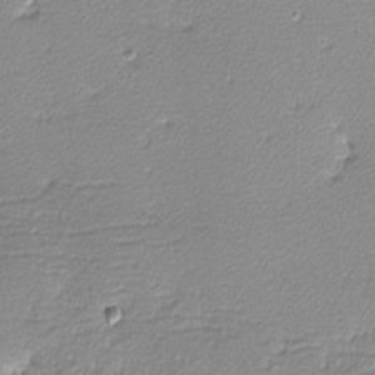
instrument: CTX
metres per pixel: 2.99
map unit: lHvf
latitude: -12.5196
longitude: -102.3845
